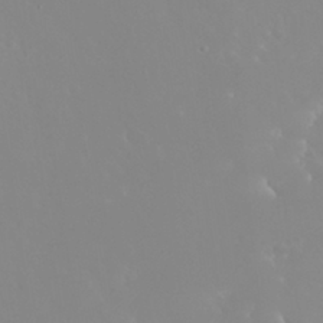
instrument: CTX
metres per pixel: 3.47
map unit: Nhu
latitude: 29.9339
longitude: -57.4993
